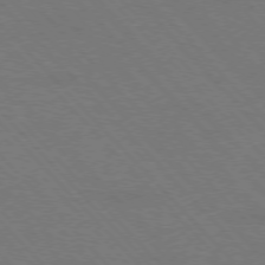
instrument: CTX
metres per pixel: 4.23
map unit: Hpe
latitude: -76.8408
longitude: -12.5546
